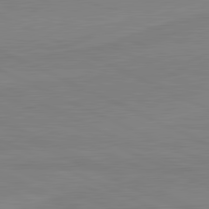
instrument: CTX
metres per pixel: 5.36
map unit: lApd
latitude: 81.7072
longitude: 167.5399
